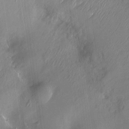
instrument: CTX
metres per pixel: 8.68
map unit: Hto
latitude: -13.2943
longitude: -41.9528
